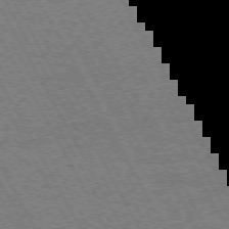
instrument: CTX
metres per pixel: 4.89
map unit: Hpe
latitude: 72.4034
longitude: -128.3089
